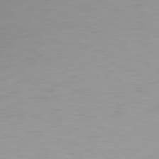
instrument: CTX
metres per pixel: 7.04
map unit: Hpe
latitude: 77.3481
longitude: -176.3656
